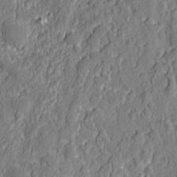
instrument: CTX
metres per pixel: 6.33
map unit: eHh
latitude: 6.4034
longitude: -76.2144
